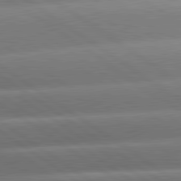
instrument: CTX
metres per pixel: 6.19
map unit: lApd
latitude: 81.0458
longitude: -158.0444
